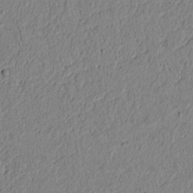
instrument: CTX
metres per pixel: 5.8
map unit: lAvf
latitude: 6.0444
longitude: 166.9164
